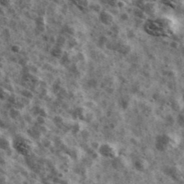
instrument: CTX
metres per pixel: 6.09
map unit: Ave
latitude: 41.8961
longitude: -107.7261
